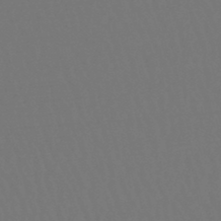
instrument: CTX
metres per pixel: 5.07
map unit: lHb
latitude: -47.6344
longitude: 64.5952
